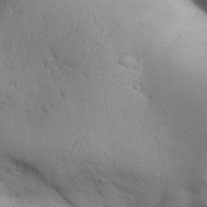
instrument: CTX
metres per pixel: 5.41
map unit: Aa
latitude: 32.1011
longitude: -143.8017
